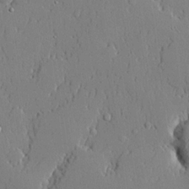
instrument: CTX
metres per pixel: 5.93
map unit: lHvf
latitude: 20.7435
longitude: 143.7288
